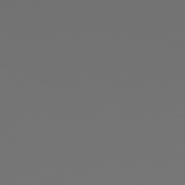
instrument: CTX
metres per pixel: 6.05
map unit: Hpe
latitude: 77.8583
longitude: -176.8002
